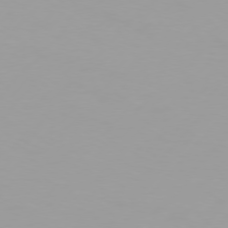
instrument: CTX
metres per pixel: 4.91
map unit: Hpe
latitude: 75.6694
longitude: -128.2144
